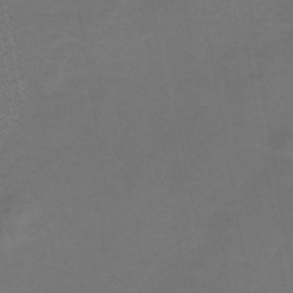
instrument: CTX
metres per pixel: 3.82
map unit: HNhu
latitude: -48.9353
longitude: 99.6533
